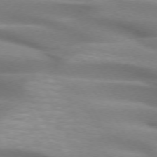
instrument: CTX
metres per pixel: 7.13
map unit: lApd
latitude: 72.2523
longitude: -51.7827
